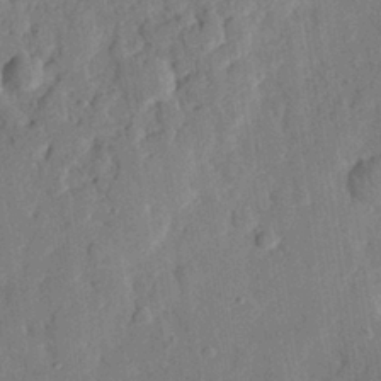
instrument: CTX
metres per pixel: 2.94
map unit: eHh
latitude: 27.4993
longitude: -77.1403
